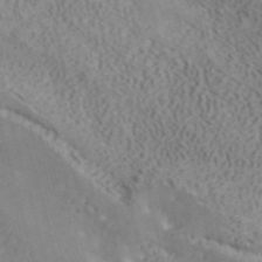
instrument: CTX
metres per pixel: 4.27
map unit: ANa
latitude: 41.1214
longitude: 34.2928
